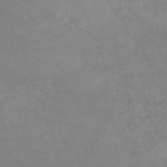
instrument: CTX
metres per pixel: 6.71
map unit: HNb
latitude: -53.8800
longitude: -34.7246
